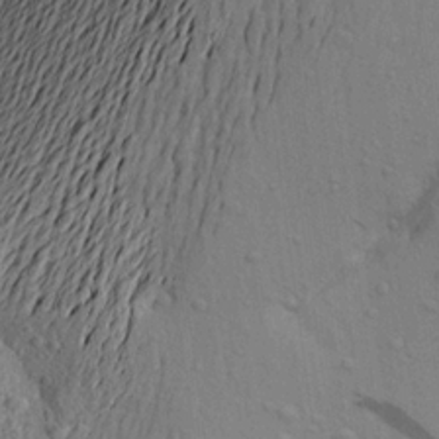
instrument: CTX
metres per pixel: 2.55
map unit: Aa
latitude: 21.7261
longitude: -149.2537
